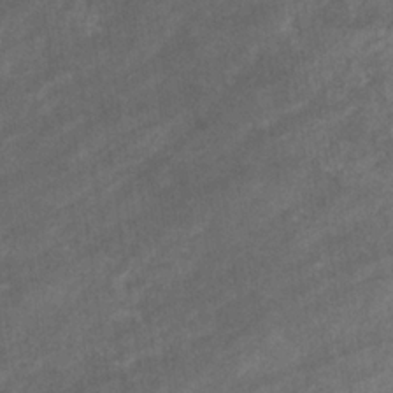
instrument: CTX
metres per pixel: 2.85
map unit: eHb
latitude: -32.6897
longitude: 71.5021
